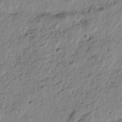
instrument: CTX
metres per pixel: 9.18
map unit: Htu
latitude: -0.2551
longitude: -177.6694
